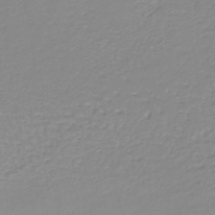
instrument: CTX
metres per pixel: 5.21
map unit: lHb
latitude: -40.3873
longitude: 61.0486
